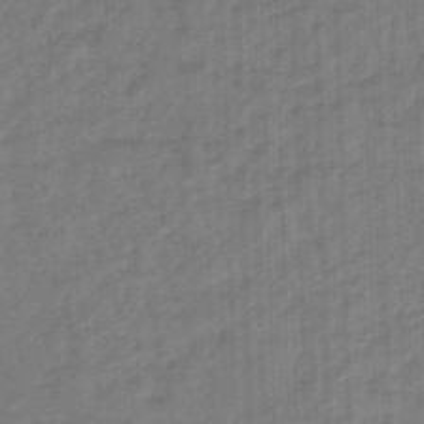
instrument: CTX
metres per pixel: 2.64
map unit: eHb
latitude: -45.8422
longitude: 83.5021
